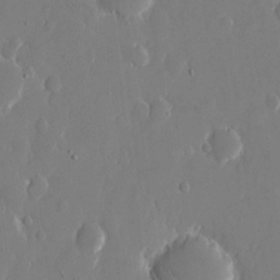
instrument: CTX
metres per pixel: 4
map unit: eHh
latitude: 14.0633
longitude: -71.0836
